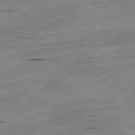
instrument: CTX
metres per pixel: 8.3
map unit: Ap
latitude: -81.8612
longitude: -68.6491
